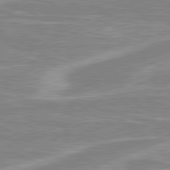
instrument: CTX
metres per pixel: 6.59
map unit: lApd
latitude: 80.5735
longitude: -172.2522
